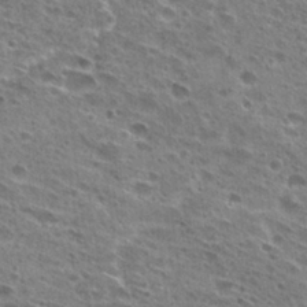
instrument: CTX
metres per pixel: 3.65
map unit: Hto
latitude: 27.4427
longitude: -45.6505
